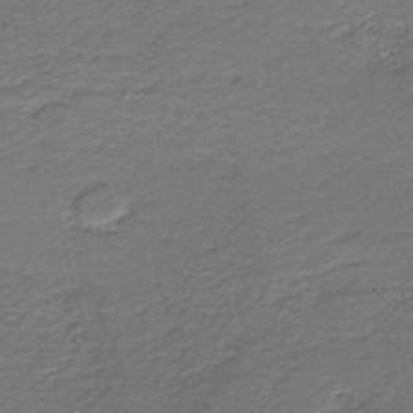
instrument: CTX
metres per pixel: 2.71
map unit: HNb
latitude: -43.2753
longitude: 50.8786
